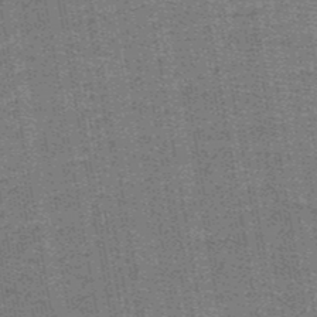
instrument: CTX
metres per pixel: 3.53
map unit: HNb
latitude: -49.2187
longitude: -40.8569
